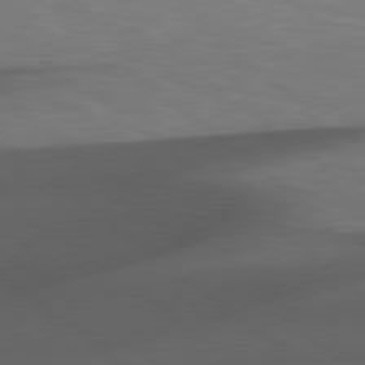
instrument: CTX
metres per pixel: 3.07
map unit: Hpe
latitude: 78.9514
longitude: -162.4223
